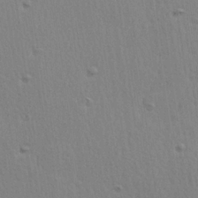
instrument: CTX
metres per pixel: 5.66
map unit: Hve
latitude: 25.6316
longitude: -93.8394
